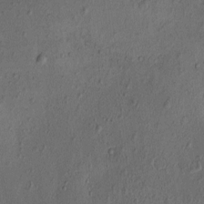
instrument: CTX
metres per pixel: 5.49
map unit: eHh
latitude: -1.0676
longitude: 19.1053
